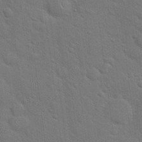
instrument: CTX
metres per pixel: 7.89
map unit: Hto
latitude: 19.8394
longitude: -51.8394
